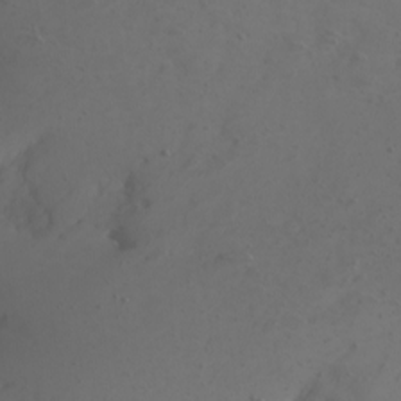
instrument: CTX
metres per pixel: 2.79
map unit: Nhu
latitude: -6.8975
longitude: -66.0822
